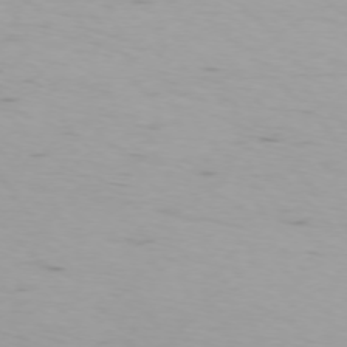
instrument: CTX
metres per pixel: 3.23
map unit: Ap
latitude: -75.6155
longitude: -68.4979
